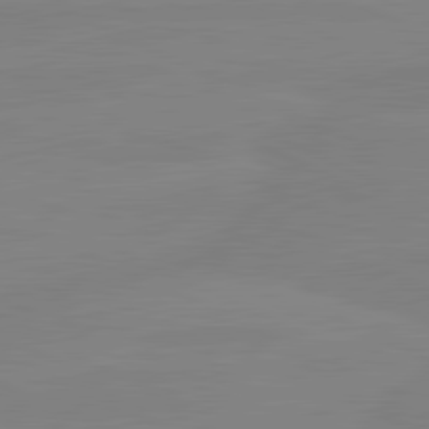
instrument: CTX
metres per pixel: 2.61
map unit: lApd
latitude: 81.3293
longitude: -178.0633
